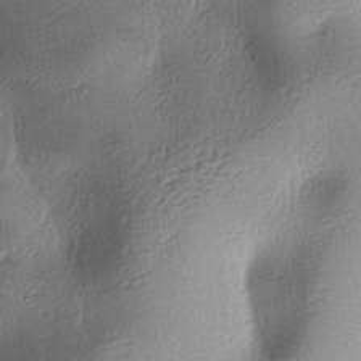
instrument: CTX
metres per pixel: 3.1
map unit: lAa
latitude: -5.8800
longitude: -123.2159
